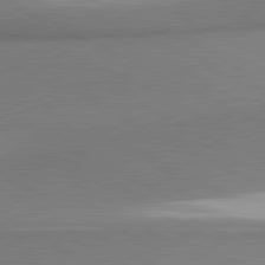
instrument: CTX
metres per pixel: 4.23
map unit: lApd
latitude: 81.3293
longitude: 162.6518
